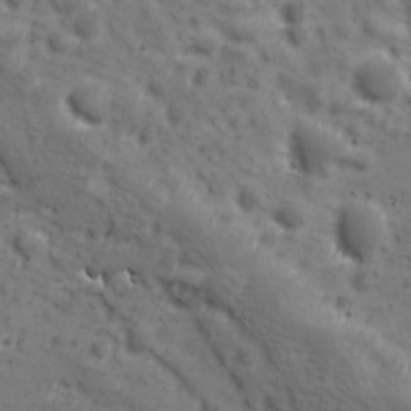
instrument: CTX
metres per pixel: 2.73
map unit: Ave
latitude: 10.8947
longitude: -104.8758
